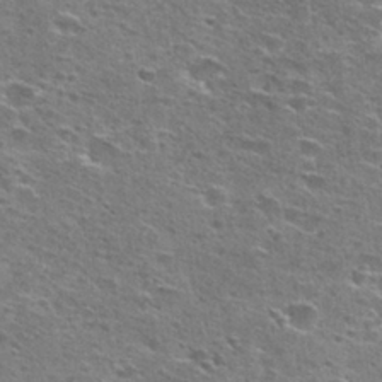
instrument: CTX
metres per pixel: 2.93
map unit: Hto
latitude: 27.3104
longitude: -47.5938
